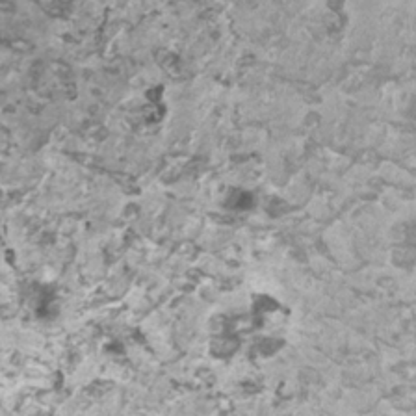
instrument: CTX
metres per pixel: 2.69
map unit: HNhu
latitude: 1.4993
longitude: 0.4440
